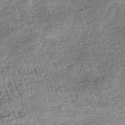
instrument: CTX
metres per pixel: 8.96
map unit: lHb
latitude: -36.6329
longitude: 66.3307
